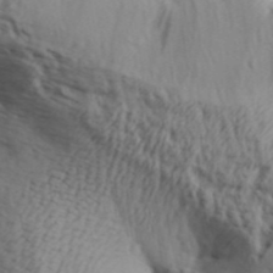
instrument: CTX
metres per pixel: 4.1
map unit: Aa
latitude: 30.3279
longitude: -136.1011
